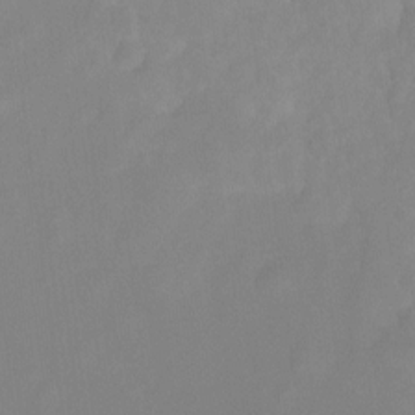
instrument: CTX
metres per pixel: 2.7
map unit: Ht
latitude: -14.1228
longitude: -56.4789
